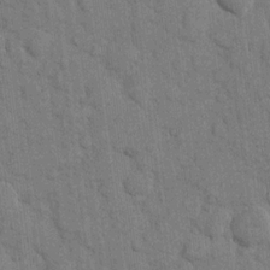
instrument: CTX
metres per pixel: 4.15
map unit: eHh
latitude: 11.5560
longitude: -66.3656
